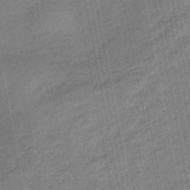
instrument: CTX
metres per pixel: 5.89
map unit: eHb
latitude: -45.2565
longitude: 89.1431
